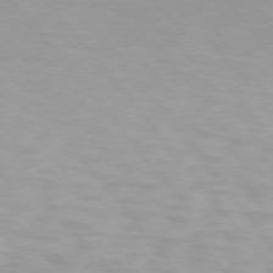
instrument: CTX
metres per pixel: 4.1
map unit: lApd
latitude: 74.2334
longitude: -60.2333
